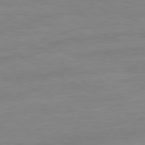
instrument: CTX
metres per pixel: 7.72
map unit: Ap
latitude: -81.1998
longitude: -96.0444
